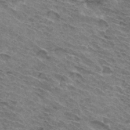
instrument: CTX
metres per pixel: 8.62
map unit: Hto
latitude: 31.8584
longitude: -45.2348
